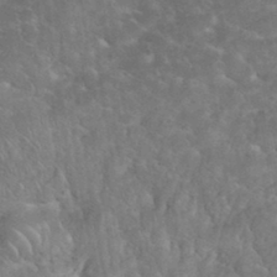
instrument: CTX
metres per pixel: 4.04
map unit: eHh
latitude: 35.4426
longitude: -64.6679
